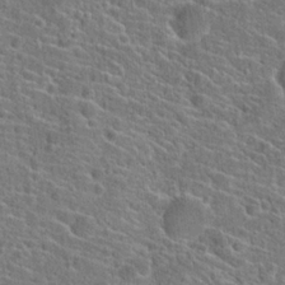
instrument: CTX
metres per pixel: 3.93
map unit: Hto
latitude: 23.2159
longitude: -44.9136
